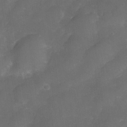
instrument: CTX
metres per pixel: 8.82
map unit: Nve
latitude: -27.2375
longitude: -148.0255
